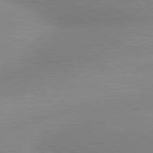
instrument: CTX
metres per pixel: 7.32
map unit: lApd
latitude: 80.6490
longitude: 126.3495
